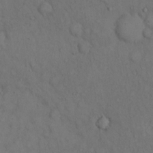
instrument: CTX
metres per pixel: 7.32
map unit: Hto
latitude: 15.1215
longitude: -62.0255
